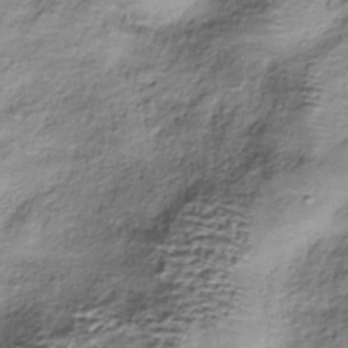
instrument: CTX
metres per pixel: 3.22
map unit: HNhu
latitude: -39.8234
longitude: 107.2376
